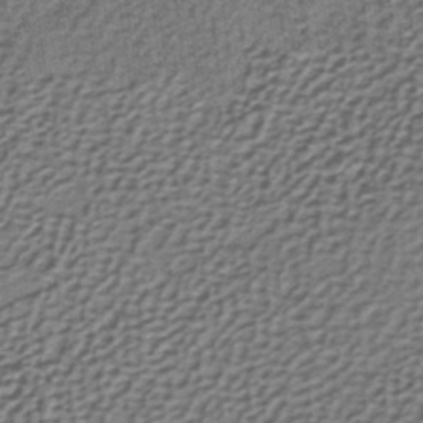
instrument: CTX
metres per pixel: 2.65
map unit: lHb
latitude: -36.5762
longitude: 59.3131
